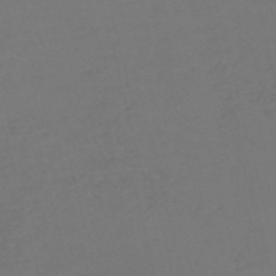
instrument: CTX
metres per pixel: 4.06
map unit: Nve
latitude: -57.8422
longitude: 53.1620
